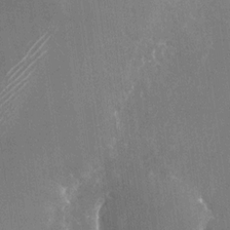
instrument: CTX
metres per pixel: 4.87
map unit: Nhu
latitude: -25.8044
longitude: -71.8772
